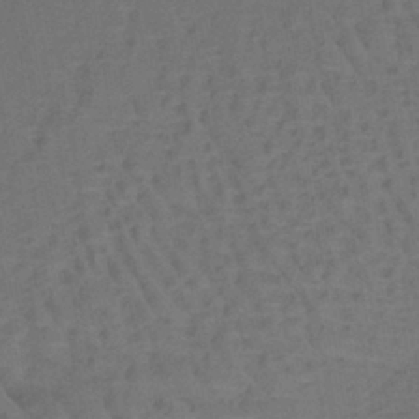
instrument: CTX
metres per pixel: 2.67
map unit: lHb
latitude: -39.7100
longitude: 59.3509
